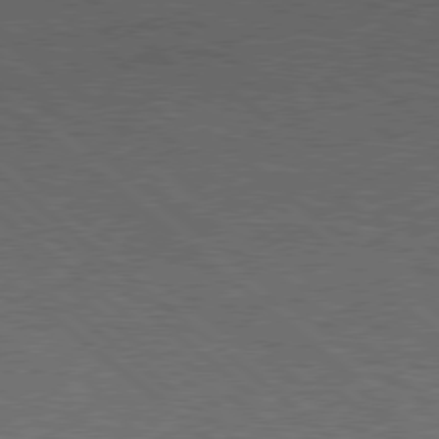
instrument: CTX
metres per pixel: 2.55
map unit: Hpe
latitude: 78.1767
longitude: -154.6490
